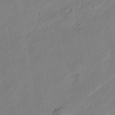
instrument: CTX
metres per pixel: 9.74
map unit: lAvf
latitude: 7.5182
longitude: 165.8612
